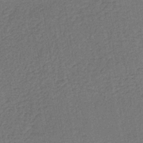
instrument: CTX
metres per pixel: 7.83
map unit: lHb
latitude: -39.5021
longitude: 63.6722
